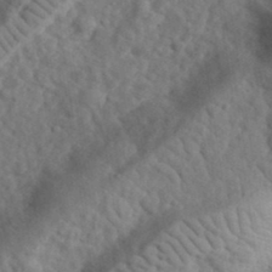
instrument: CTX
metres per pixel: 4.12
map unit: eHh
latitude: 34.7057
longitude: -78.1200
